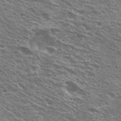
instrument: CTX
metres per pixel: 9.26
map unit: Hto
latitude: 21.3671
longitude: -31.3860
